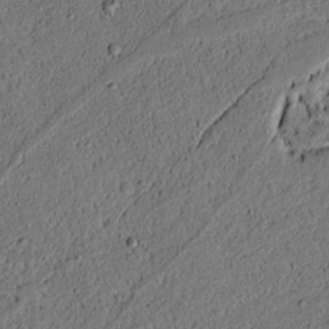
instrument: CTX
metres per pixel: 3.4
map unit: lAvf
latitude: 4.1956
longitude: 168.0472
